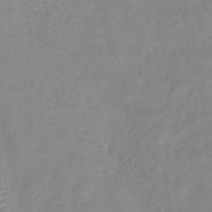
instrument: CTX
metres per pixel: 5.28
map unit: lHb
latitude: -40.6707
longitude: 76.1795
